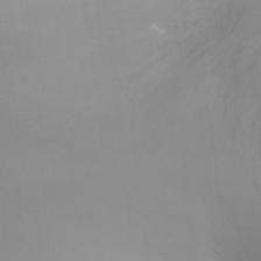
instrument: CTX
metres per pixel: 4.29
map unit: Ht
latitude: -9.5399
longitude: -23.5749
